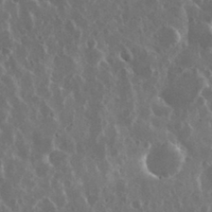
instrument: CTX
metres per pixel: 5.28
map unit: eHh
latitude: 34.3656
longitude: -58.1578
